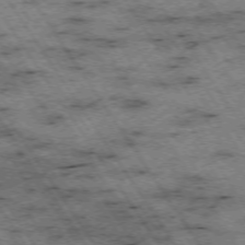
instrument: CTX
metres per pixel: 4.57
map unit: Hpe
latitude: -74.2551
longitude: 3.2753
